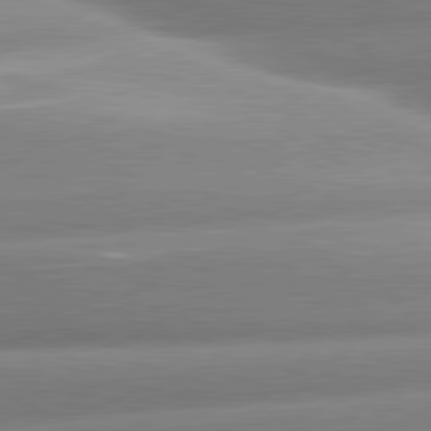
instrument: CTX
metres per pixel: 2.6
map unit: lApd
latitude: 80.6868
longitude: -158.1389
